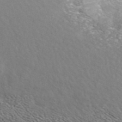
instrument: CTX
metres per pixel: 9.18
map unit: ANa
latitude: 43.4049
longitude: 28.6519
